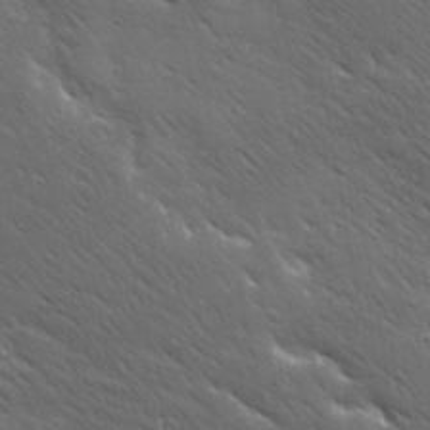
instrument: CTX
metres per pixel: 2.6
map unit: Ave
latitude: 19.5938
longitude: -137.9150
